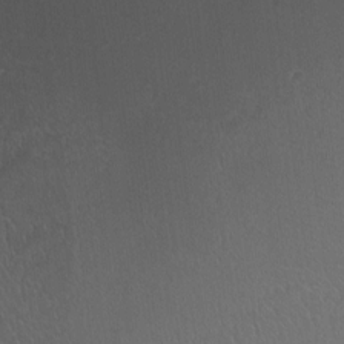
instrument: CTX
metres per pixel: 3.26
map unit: HNhu
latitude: 5.3293
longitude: 8.6707
